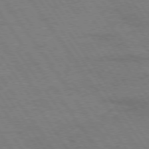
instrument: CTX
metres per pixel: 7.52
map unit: Hpe
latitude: 74.8758
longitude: -142.1767
